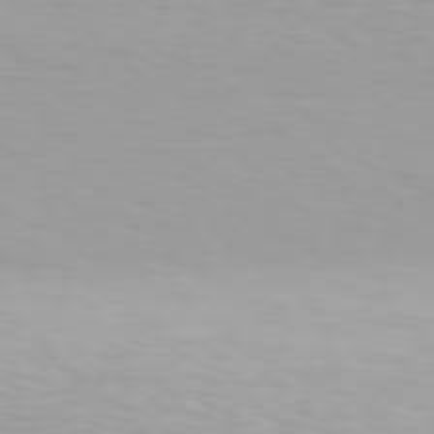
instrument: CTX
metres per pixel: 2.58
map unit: Hpe
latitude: 78.2523
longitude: -136.2901
